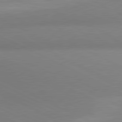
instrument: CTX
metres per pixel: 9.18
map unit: lApd
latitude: 80.9703
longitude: 134.0094
